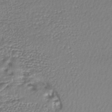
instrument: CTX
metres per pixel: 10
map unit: lHb
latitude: -41.7289
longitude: 69.7855
